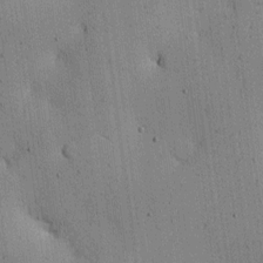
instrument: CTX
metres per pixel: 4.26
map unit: Ave
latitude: 12.4223
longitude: -101.1214
